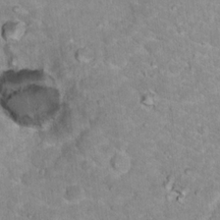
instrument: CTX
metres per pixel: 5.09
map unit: Hto
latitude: 17.3104
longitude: -35.9906
